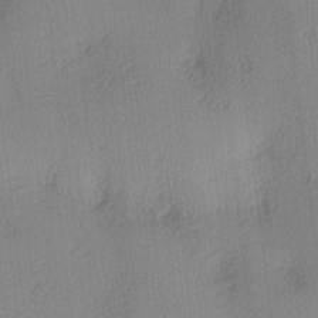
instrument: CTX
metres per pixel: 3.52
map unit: lAa
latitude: 3.9528
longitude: -112.2522
